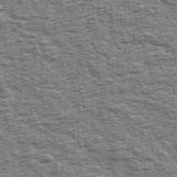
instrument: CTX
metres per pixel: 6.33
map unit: Ave
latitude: 43.2159
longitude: -111.6127
